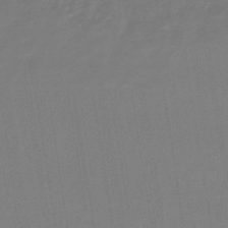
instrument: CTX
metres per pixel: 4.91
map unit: lHb
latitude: -44.5196
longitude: 72.7274
